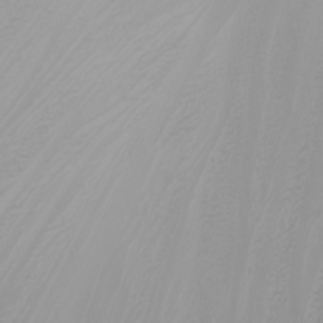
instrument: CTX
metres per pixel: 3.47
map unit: Nhu
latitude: -6.8597
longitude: -81.8394
